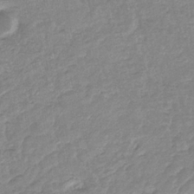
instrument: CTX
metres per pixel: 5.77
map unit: eHb
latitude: -35.6533
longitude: 77.2187
